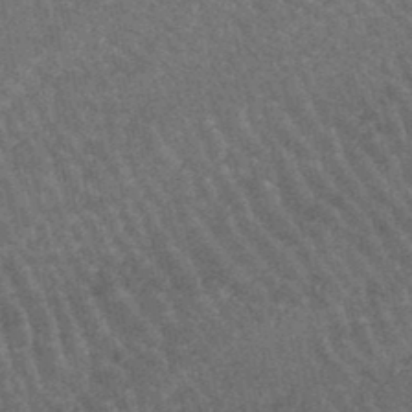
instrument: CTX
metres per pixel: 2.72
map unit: lHb
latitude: -46.2928
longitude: 76.8786
